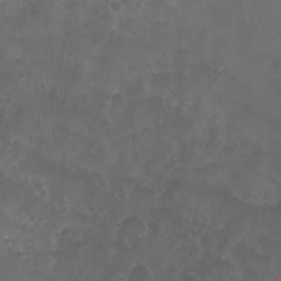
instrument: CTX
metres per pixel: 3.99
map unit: Nhu
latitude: 3.7449
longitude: -15.1593
